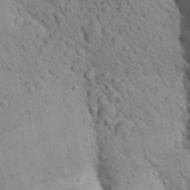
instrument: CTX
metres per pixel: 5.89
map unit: Aa
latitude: 25.7638
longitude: -148.7246
